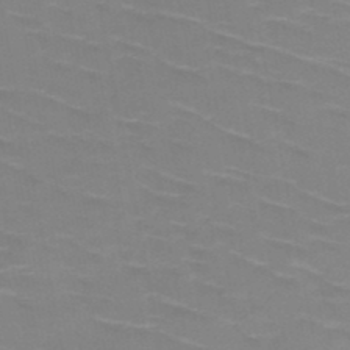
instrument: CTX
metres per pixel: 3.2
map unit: HNb
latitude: -48.2173
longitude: -47.4238
